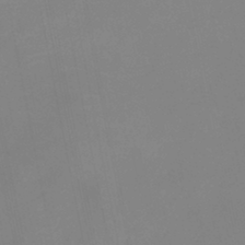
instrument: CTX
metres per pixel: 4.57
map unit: eHb
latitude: -37.5966
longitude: 74.8219
